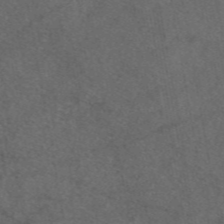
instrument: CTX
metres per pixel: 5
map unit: eAb
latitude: 47.7261
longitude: 112.1795
